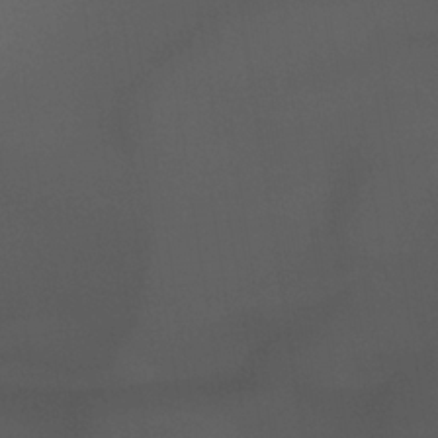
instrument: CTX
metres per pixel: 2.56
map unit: lHb
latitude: -35.1620
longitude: 67.4643
